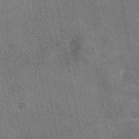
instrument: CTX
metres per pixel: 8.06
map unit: eAb
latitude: 50.2711
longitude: 119.9178
